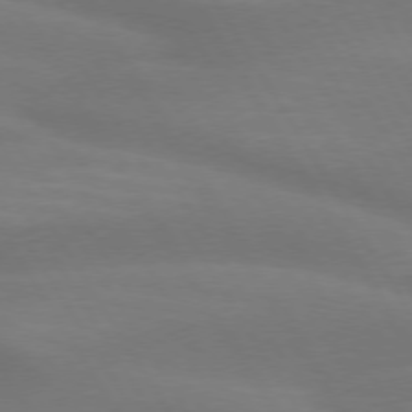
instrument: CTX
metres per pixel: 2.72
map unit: lApd
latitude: 73.9151
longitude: -48.5357
